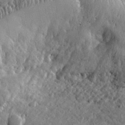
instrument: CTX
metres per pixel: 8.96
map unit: eHh
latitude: 30.3090
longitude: -79.9150
